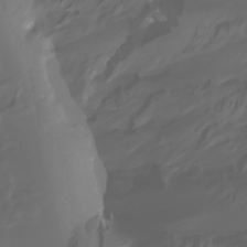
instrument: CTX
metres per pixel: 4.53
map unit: Ht
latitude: -3.3320
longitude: -61.6505
